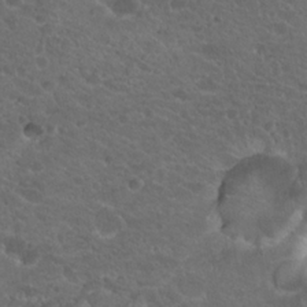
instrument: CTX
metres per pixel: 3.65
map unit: Hto
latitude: 19.7638
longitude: -34.3278
